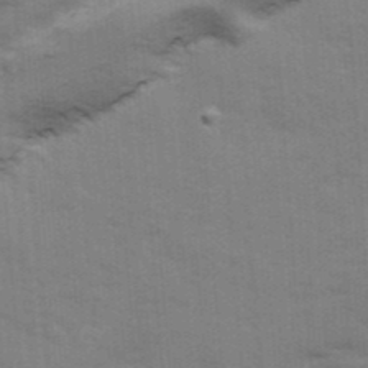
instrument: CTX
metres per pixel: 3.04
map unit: Ave
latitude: 13.1214
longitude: -102.2333
